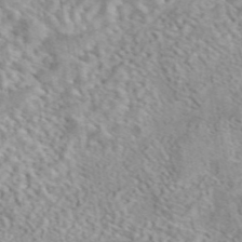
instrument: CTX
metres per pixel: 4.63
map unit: eAb
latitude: 44.5168
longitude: 109.3699
